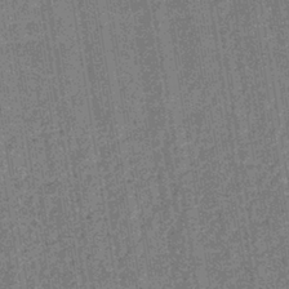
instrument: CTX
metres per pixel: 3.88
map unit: lHb
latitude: -39.7100
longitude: 60.3495
